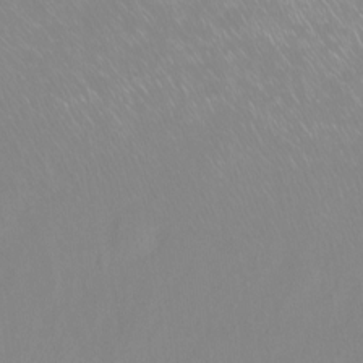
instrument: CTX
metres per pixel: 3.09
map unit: Ht
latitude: -15.0109
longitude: -43.0459
